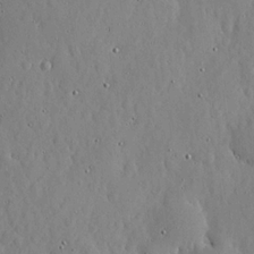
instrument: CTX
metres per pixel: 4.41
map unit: lHvf
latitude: 20.1200
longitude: -114.7057
